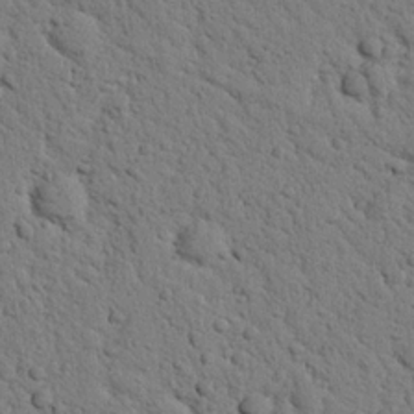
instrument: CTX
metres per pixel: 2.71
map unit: Nhu
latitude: 22.4412
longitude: -76.7624
